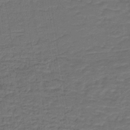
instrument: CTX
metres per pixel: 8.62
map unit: lHb
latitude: -39.6533
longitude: 55.2943
